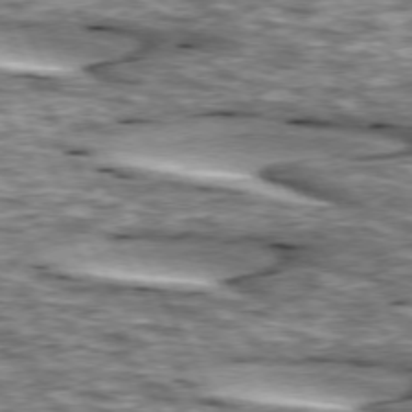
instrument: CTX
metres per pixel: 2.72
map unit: lApd
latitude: 74.0255
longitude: -54.9703
